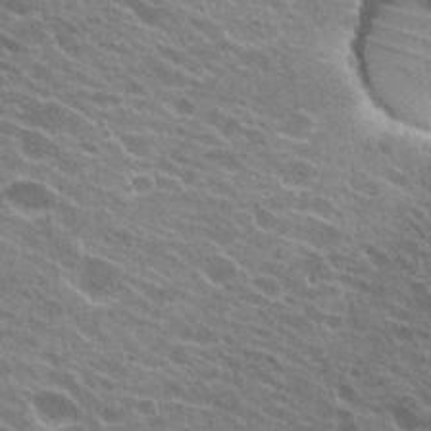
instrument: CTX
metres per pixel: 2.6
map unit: Hto
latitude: 23.7450
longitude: -38.1389
